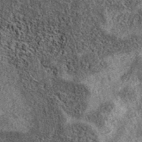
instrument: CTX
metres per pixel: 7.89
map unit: eAb
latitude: 37.5749
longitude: 108.6141
